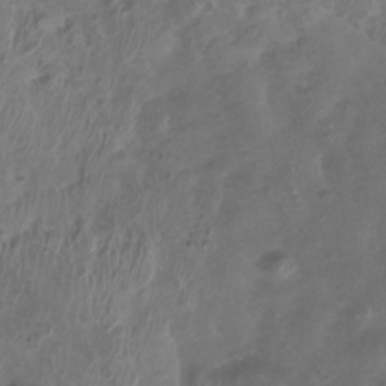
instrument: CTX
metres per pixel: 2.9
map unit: Htu
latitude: 3.1781
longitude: -21.1026
